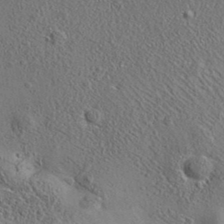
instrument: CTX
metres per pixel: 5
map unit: eAb
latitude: 35.7827
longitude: 110.2739
